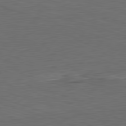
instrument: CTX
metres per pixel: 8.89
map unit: Ap
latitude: -82.1228
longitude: -77.5371
